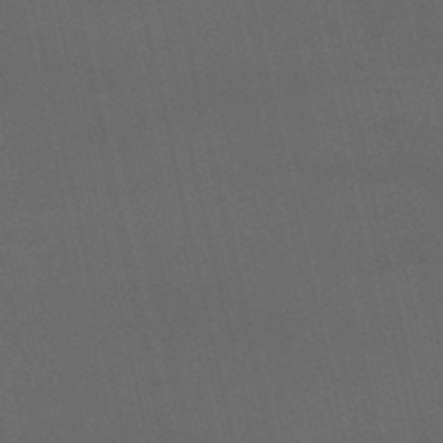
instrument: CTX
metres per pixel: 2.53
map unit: lHb
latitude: -47.3509
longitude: 70.6519
